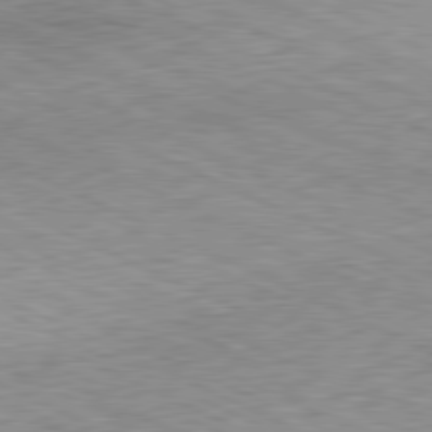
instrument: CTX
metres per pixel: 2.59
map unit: Hpe
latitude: -81.6533
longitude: 10.5574
